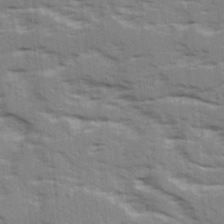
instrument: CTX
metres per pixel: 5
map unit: Ave
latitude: 15.6694
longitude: -129.7638
